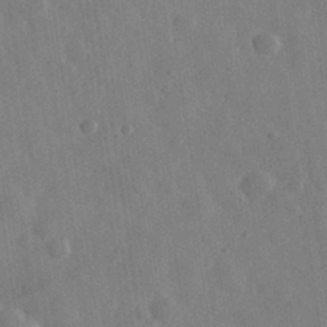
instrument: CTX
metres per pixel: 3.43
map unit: eHh
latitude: 32.2711
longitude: -78.2334
